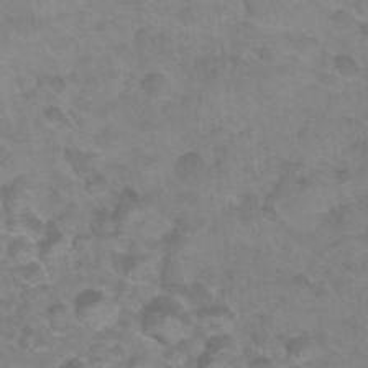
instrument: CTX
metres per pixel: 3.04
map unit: Nhu
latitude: 26.1200
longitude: -54.4979
